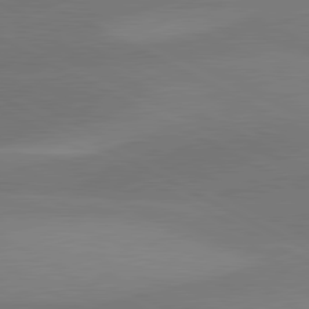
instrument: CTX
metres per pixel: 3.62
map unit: lApd
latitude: 80.9703
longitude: 127.3698
